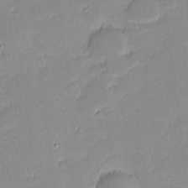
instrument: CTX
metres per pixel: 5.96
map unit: eHh
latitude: -1.3510
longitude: -83.5560
